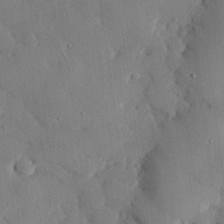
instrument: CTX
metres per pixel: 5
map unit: eHh
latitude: 28.2711
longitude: -80.3278
